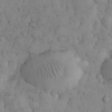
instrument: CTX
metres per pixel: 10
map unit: eHh
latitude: 31.5560
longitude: -68.5924
